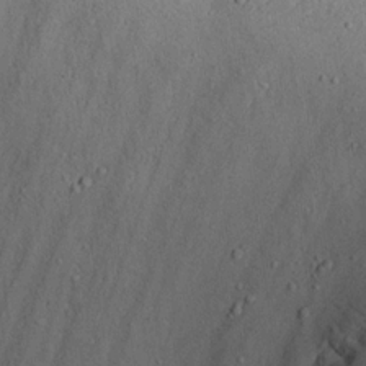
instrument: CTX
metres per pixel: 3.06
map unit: Nhu
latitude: 17.7450
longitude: -74.8191
